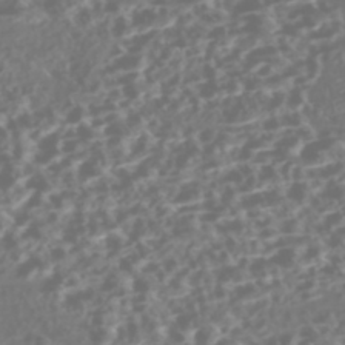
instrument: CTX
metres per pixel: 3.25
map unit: Nhe
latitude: -47.1053
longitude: -173.0269
